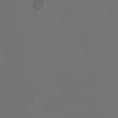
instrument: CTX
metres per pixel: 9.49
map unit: HNhu
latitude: -1.8612
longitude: -4.4601
